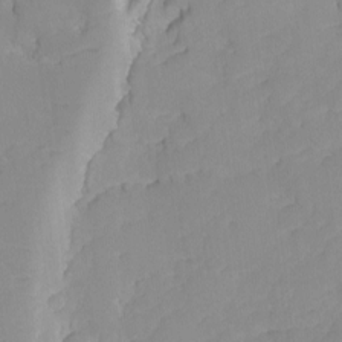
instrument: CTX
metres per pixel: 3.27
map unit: Ave
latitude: -9.0864
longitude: -116.9703
